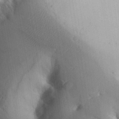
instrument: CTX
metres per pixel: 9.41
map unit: Aa
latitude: 32.4979
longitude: -144.5168
